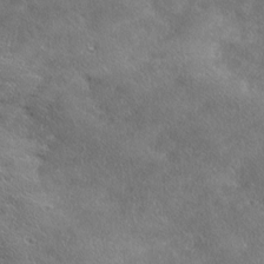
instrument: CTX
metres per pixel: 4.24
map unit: Ave
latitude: 17.8772
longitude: -136.5735
